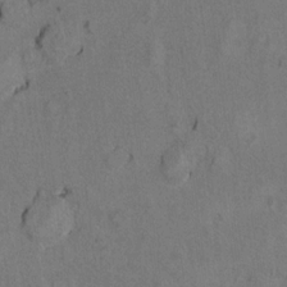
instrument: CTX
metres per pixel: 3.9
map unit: Ht
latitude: 9.5371
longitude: -32.4034
